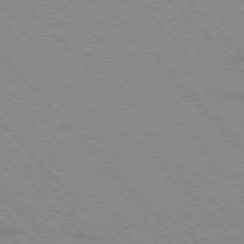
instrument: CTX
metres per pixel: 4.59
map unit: Ap
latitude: -76.9164
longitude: -61.4237
